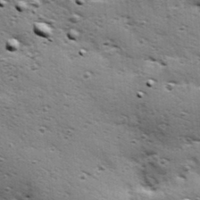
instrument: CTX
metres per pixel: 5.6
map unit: Hve
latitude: 24.0822
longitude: -96.4223
